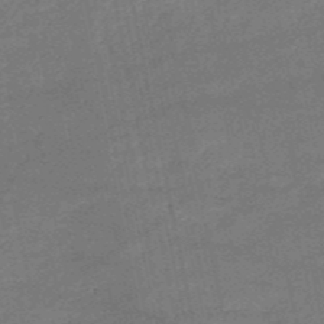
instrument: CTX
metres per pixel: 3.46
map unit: HNb
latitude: -51.9178
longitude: -40.1199
